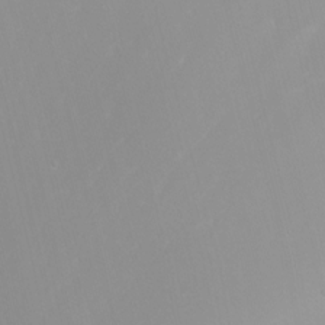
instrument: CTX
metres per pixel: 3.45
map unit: Nhu
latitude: -7.6155
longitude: -75.6883
